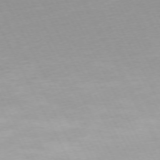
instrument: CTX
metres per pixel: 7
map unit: Ap
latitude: -73.2943
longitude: -70.0255
